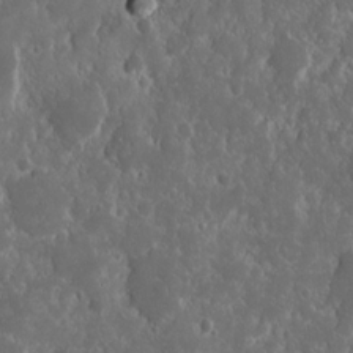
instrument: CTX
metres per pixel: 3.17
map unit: eHh
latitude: 15.1404
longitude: -73.1404
